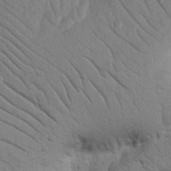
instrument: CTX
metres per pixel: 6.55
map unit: Nhu
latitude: 22.4223
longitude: -74.7057
